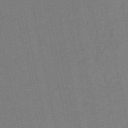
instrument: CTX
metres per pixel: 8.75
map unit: eHb
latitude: -49.8989
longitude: 72.2550
